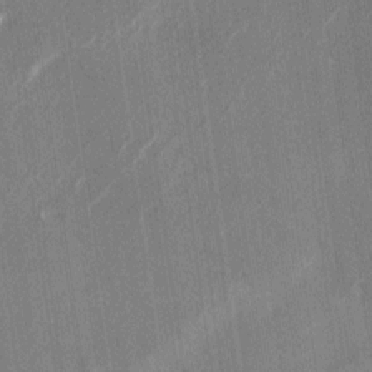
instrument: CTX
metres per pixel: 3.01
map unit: HNhu
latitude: -0.8408
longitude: -7.5749
